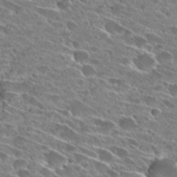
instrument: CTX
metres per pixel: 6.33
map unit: Hto
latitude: 27.3293
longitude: -43.6694
